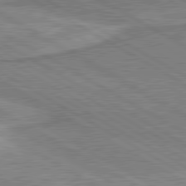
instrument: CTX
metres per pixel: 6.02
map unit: lApd
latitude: 80.6868
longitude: 142.8219
